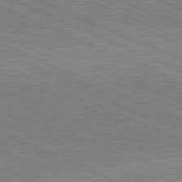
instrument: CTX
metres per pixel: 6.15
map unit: lApd
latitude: 82.1011
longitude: 148.2740
